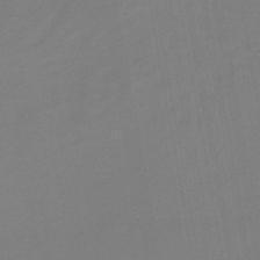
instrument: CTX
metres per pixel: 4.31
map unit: eHb
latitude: -48.6330
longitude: 87.7856
